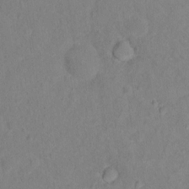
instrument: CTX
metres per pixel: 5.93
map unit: Nhu
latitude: 13.5938
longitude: -36.1767
